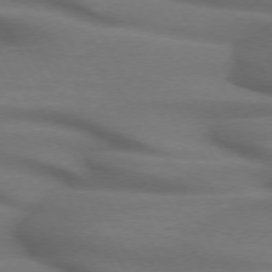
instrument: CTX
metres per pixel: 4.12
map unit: lApd
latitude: 71.7261
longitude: -51.4237
